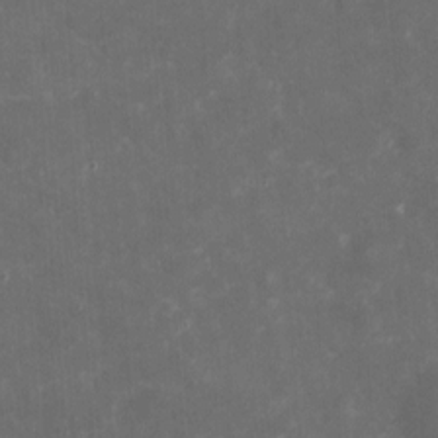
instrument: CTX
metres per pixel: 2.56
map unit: eHh
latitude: 4.5168
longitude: -70.4601
